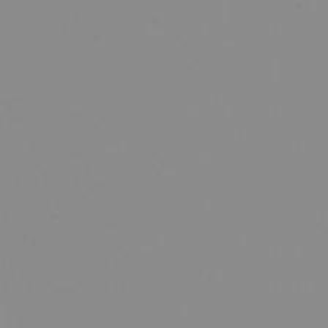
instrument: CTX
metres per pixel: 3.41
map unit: Nhu
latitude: -0.3496
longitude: -75.1403
